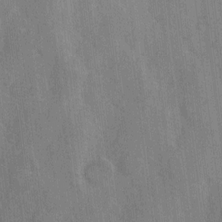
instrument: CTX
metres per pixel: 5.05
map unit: eHh
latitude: 8.4790
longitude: -65.9717
